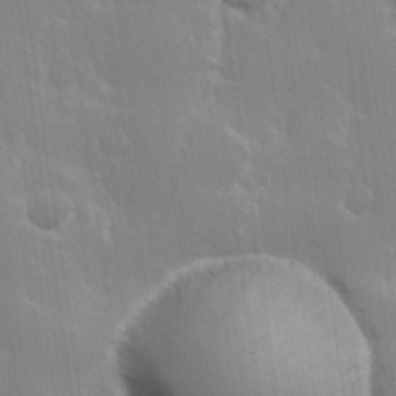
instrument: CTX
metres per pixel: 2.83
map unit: Hve
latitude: 23.3293
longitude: 146.8597
